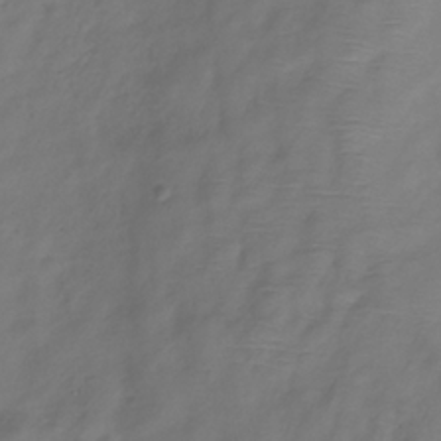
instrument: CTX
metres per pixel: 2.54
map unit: Hve
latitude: -33.2943
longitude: 90.5574
